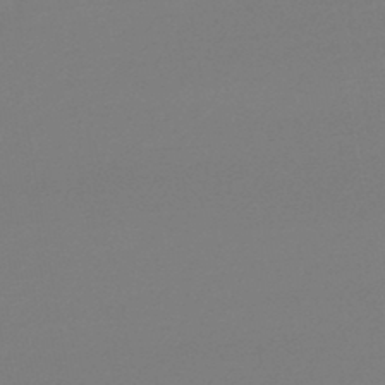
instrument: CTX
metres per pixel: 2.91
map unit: lHb
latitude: -44.2928
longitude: 69.2942
